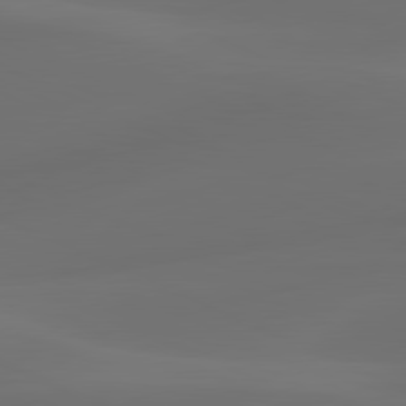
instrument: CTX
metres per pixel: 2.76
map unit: lApd
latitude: 80.7057
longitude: -82.9702
